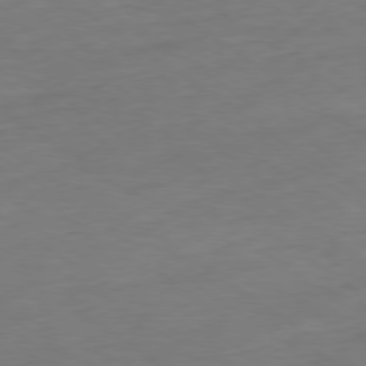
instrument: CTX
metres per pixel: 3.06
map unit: Ap
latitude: -79.3320
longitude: -76.9324
